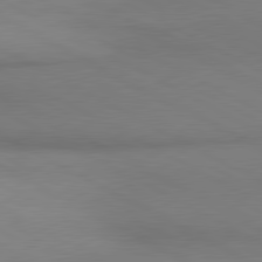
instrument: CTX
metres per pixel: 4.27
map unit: lApd
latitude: 80.8758
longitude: 163.2187
